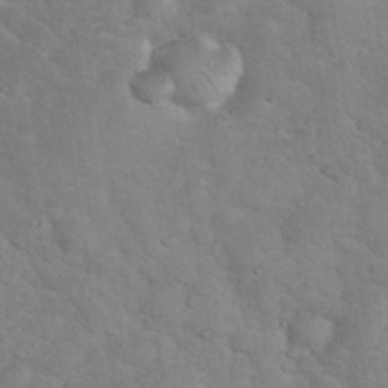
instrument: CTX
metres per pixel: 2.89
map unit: eHh
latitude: 37.2537
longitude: -66.3467
